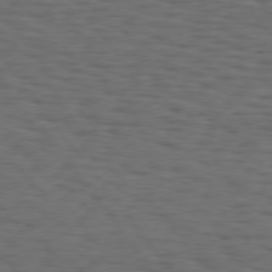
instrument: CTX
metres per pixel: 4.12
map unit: Hpe
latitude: 74.6679
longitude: -133.4993
